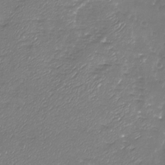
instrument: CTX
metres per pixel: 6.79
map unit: Nhu
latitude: -19.1620
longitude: -57.9150
